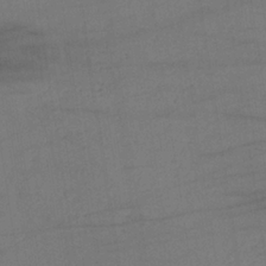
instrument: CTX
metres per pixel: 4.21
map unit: lHb
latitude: -34.8786
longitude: 63.9556
